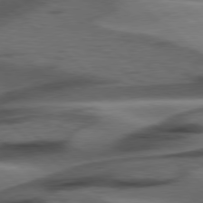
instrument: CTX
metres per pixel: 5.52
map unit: Hpe
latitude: 78.4034
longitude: -155.9150
